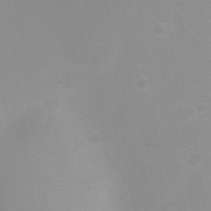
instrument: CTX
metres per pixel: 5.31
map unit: Ht
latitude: 3.0458
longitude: -22.7246
